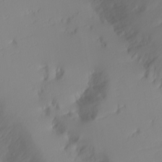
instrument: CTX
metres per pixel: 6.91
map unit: Nhu
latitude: -4.4818
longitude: -82.9135
